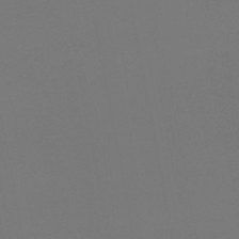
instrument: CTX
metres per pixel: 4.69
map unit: lHb
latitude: -46.8030
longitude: 68.8219
